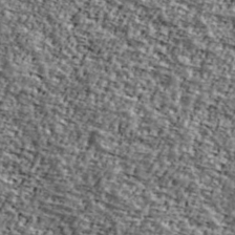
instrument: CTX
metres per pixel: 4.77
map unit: Ave
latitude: 41.8394
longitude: -110.6302
